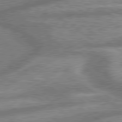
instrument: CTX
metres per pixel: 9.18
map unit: lApd
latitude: 79.7261
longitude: -170.8758
